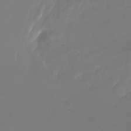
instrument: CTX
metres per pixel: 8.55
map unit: Nhu
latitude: -28.0850
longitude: -72.5168
